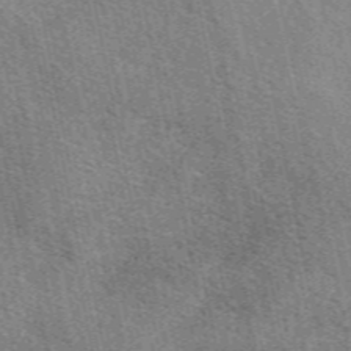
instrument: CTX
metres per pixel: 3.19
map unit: eAb
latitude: 50.5923
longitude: 113.6533
